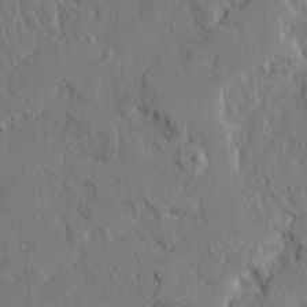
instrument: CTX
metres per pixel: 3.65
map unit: Ave
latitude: 22.7813
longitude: -130.5735
